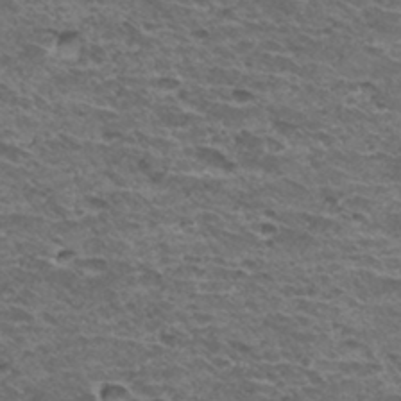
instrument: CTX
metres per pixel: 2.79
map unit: Hto
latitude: 32.6113
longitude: -39.7827
